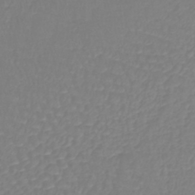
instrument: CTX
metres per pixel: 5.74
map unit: lHb
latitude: -41.8422
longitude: 67.4076
